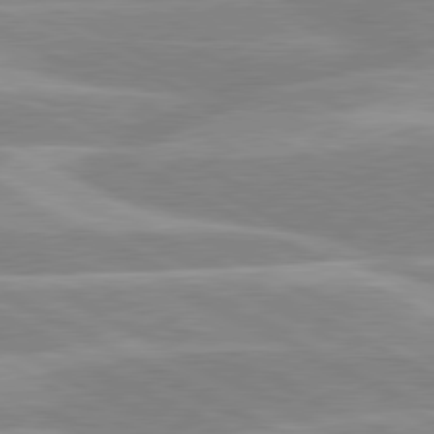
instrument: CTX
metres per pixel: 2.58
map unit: lApd
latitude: 80.4601
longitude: -124.4979
